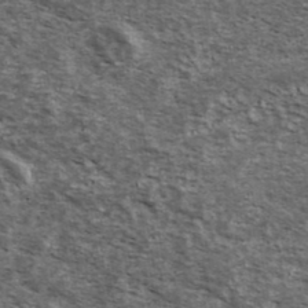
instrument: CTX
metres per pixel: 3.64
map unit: Ave
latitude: 39.5938
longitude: -108.1577
